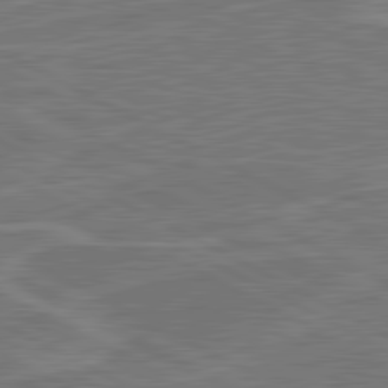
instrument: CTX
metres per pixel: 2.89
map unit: lApd
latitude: 81.2915
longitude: 122.0472
